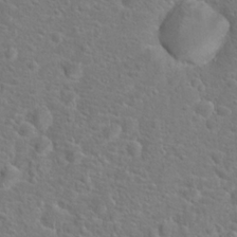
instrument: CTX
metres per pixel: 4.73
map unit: Hto
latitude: 17.8017
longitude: -42.1578
